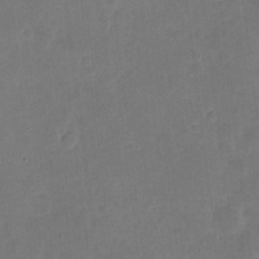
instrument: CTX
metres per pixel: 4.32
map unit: eHh
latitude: 4.4223
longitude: -72.2712
